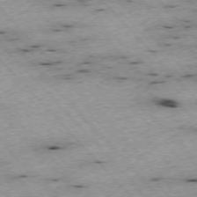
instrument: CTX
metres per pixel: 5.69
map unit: Hpe
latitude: -76.2928
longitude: -15.9528
